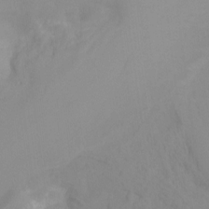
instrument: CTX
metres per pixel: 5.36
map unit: Htu
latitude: -15.6344
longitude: -47.4427
